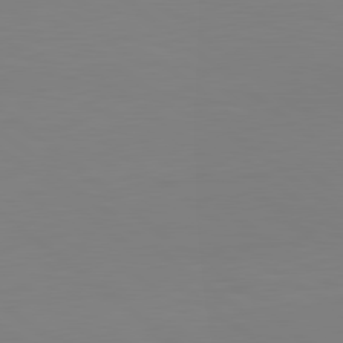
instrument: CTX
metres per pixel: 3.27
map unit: lApd
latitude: 80.3278
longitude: -90.3467
